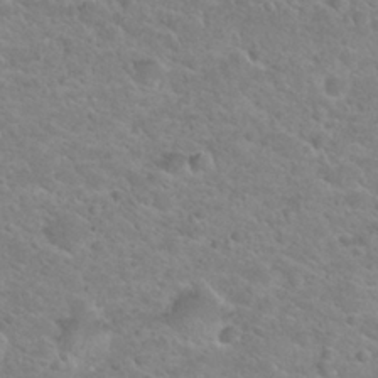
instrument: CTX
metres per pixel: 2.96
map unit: Hto
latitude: 24.3467
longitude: -49.9339
